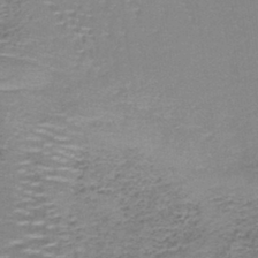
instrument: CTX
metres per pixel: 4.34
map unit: lHb
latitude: -41.8422
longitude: 57.8611
